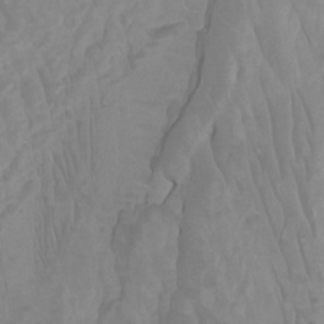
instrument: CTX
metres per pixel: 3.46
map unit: Ht
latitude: -1.5022
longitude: -18.3278
